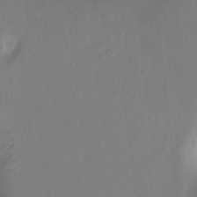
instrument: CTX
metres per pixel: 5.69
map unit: Hto
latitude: -7.2565
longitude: -47.5749
